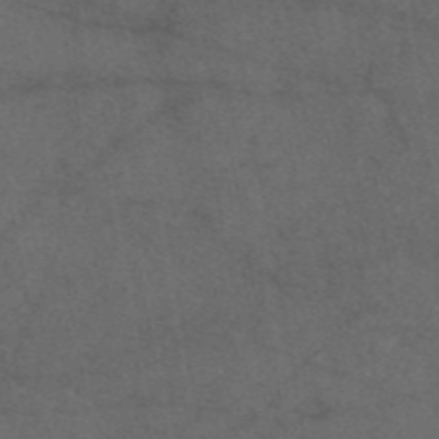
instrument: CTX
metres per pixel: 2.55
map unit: eAb
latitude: 47.7450
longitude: 112.1984
